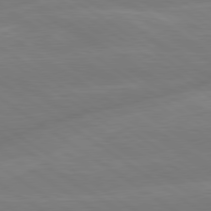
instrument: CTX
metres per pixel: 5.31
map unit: lApd
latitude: 79.2726
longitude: -142.7813
